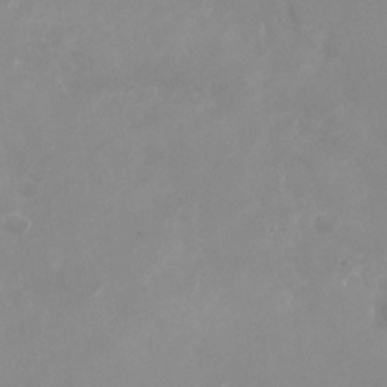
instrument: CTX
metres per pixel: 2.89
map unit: Nhu
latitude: -27.4454
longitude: -75.4804
